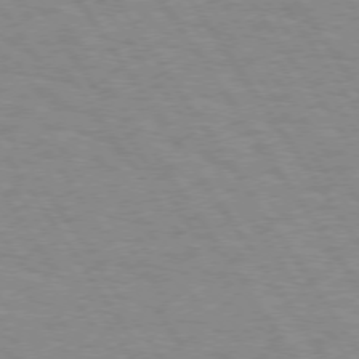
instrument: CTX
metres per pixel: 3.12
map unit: Hpe
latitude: 74.0444
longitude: -136.7435
